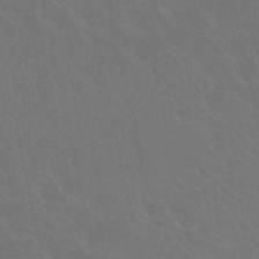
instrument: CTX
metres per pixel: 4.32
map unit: HNb
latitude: -52.8597
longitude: -51.0080
